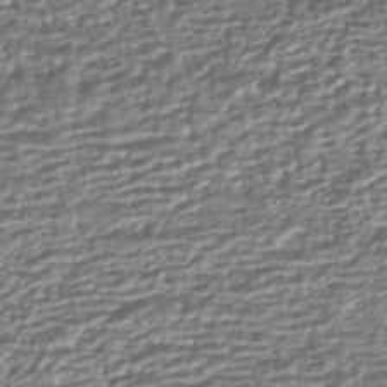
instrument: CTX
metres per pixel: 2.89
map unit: HNhu
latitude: -43.7288
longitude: 98.4440
